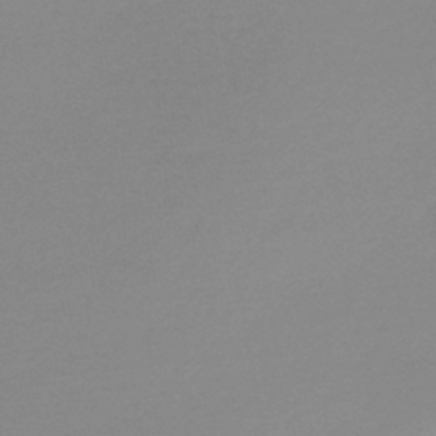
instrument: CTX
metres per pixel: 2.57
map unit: lHb
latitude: -44.0661
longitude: 64.2173
